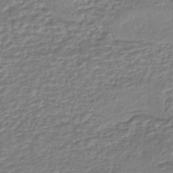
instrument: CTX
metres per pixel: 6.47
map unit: eHh
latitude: -43.5399
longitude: 121.4643
